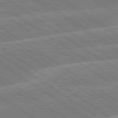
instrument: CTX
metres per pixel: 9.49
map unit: lApd
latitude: 79.6505
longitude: -130.5546
